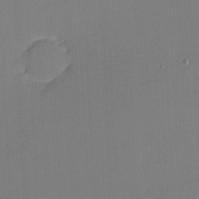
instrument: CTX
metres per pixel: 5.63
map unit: eHh
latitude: -3.4265
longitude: -79.9528
